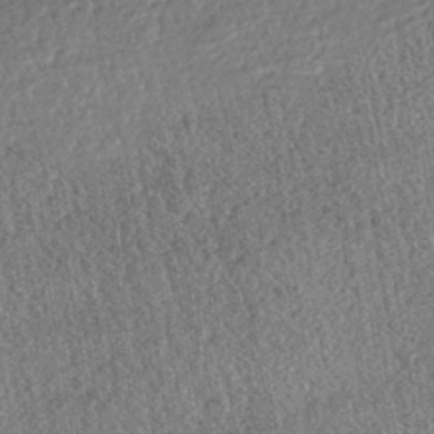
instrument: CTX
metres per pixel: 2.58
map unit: HNhu
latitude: -42.4817
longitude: 98.2739
